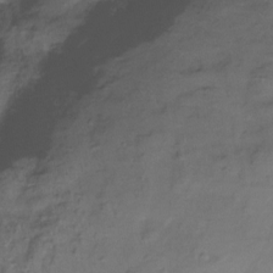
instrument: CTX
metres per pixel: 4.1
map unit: Htu
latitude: -14.8975
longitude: -45.1970
